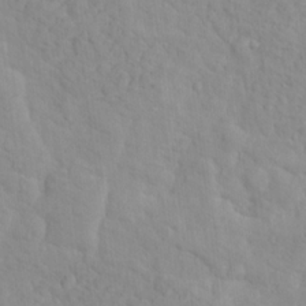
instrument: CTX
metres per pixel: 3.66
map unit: Hto
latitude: 16.1011
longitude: -36.1767
